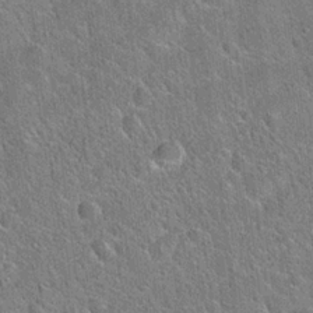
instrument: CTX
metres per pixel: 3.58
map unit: Hto
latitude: 21.0648
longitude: -50.9135
